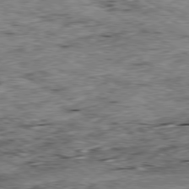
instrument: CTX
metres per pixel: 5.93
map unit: Ap
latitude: -80.2551
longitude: -50.3089
